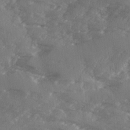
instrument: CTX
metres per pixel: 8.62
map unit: Ave
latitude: 1.9150
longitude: -110.9892
